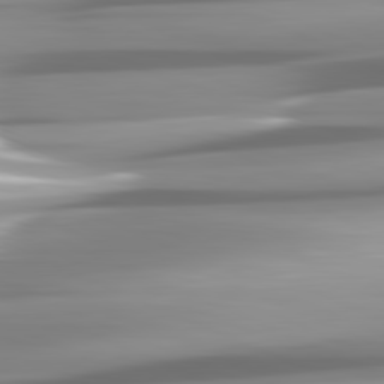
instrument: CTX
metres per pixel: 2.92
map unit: lApd
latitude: 81.7261
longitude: -146.8569
